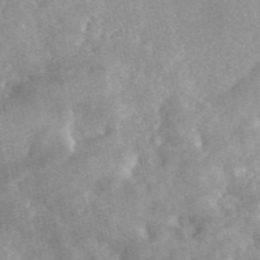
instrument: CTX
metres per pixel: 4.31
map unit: ANa
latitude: 46.2334
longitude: 28.9353
